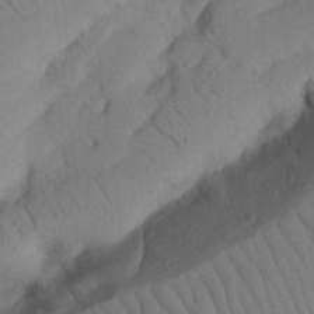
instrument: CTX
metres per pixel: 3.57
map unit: Nhu
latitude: 22.5168
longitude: -74.3467
